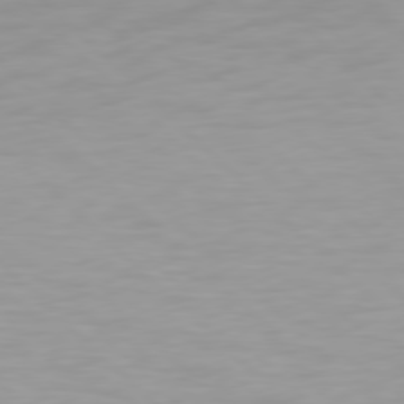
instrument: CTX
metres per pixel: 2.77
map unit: Hpe
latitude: 77.6694
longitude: -164.5168
